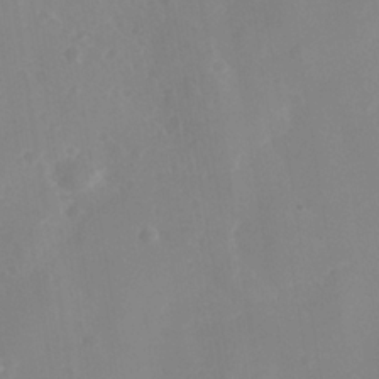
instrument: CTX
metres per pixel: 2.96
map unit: Nhe
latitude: -36.0850
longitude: -130.6113
